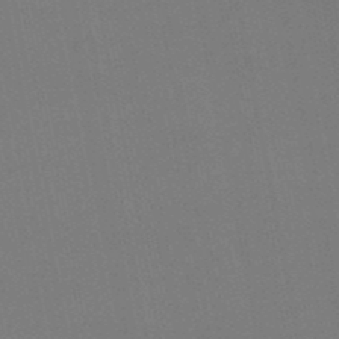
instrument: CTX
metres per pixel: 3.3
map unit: lHb
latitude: -49.5966
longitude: 75.6722
